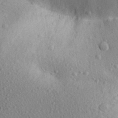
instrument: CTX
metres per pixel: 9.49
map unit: Aa
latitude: 31.3104
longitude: -145.6505
